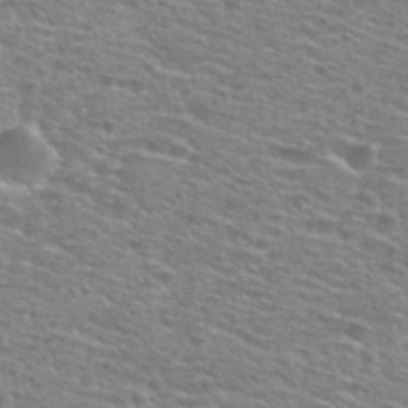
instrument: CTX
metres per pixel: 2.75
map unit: Hto
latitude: 28.7246
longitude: -48.9703
